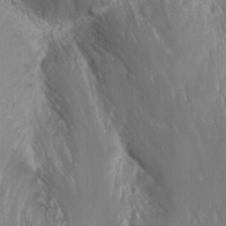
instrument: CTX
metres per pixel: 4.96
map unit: Nhu
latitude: -4.9541
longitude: -87.8205
